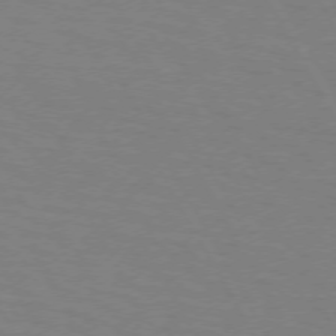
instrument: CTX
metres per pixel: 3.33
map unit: lApd
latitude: 72.4790
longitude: -56.8757
